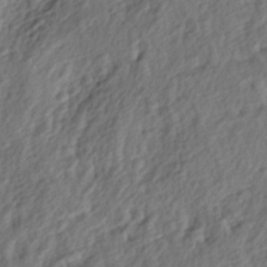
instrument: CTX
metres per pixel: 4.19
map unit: lAa
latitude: -4.4062
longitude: -123.1214
